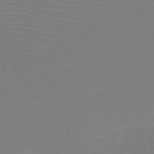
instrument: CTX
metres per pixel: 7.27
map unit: HNb
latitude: -50.0283
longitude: -43.9528
